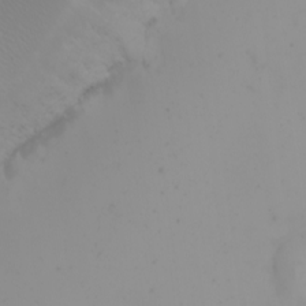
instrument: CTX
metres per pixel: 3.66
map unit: Nhu
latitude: -5.0864
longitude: -93.4804
